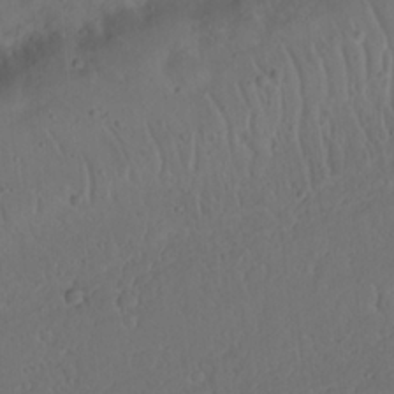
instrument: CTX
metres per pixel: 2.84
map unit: Nhu
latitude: 22.0822
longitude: -72.5924
